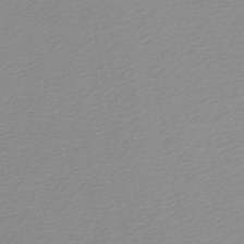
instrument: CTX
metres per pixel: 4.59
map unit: lHb
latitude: -46.3306
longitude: 65.0109
